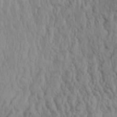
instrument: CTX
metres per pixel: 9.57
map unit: Aa
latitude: 32.3089
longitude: -135.7071
